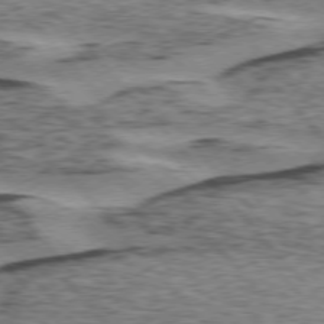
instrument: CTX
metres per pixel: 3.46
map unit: lApd
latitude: 75.5749
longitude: -77.8583
